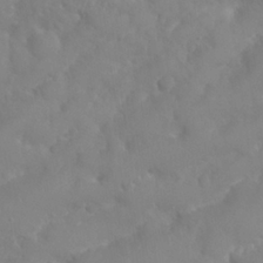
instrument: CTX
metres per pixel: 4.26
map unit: Nhu
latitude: 25.3292
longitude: -61.6694
